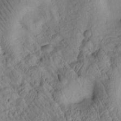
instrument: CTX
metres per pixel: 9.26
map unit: Htu
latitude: 2.5357
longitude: 177.4265
